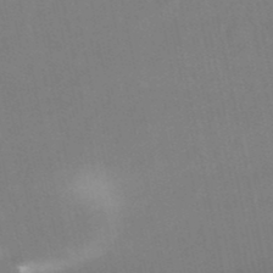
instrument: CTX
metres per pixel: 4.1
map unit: lHb
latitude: -49.7667
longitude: 70.7652
